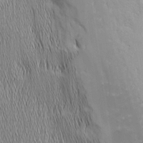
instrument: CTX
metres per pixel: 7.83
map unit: Nhu
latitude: -6.0283
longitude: -152.3845
